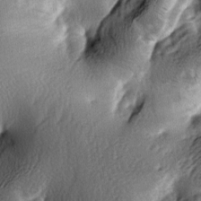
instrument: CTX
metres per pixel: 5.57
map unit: lAa
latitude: -6.9353
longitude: -124.4034
